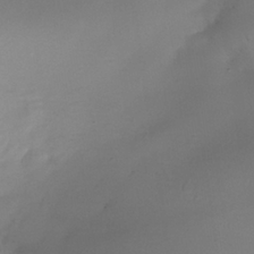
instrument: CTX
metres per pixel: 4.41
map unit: Nhe
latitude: -38.4440
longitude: -117.2537
